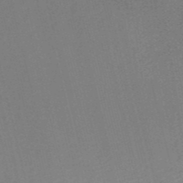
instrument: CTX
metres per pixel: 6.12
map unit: HNb
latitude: -52.2550
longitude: -48.4412
